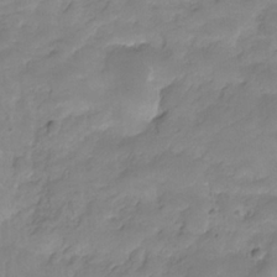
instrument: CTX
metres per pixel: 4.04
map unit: HNhu
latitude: -27.4265
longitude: 75.4077
